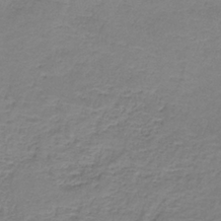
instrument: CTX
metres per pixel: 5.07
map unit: HNb
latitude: -36.1983
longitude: 53.5777
